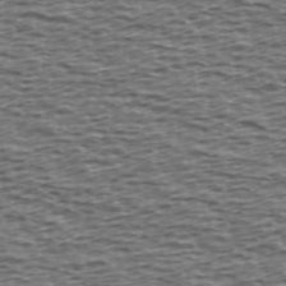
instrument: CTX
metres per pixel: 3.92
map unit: Ave
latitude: 39.7638
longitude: -112.8380
